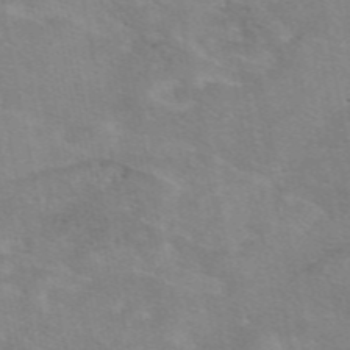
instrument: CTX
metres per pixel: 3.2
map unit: eAb
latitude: 48.5924
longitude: 120.6518
